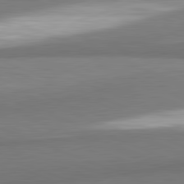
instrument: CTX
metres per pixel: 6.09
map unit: lApd
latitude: 81.8583
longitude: 164.2173
